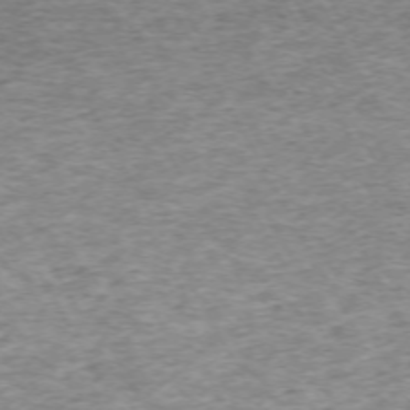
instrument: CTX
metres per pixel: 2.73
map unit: Hpe
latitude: -71.0109
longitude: 13.3132
